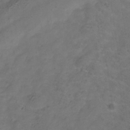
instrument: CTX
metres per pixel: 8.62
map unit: Hve
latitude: -34.2739
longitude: 90.9353
